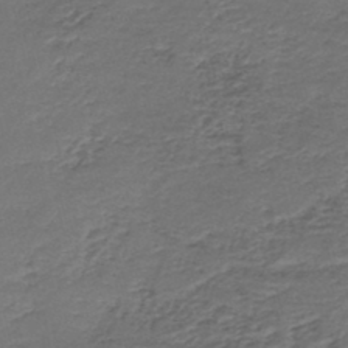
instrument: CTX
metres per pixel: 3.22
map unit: HNb
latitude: -43.5021
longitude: 50.6518
